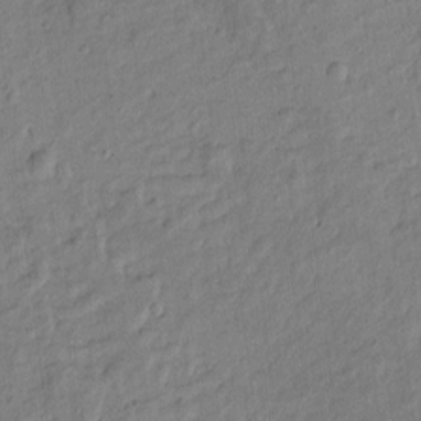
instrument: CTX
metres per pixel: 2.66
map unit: Htu
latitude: -8.6329
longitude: 177.5777
